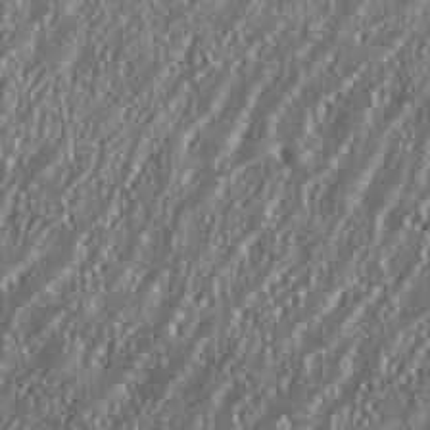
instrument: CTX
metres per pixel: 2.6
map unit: eHh
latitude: 35.6127
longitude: -132.1956
